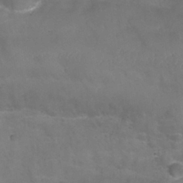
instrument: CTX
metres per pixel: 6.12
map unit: Nhu
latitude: 27.8961
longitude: -54.7813
